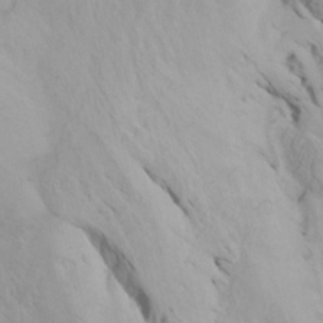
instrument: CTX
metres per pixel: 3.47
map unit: Htu
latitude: -7.4643
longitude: -66.4223
